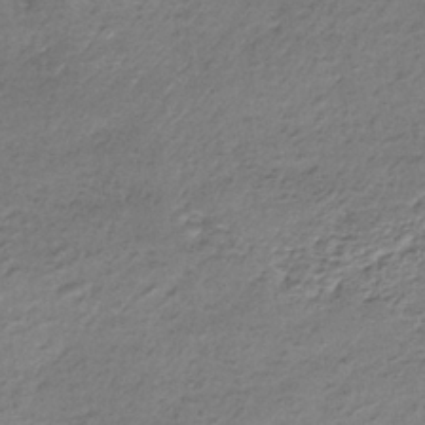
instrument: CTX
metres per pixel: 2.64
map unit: lHb
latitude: -35.2754
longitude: 62.2928
